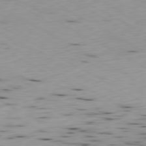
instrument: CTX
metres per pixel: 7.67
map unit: Ap
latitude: -80.4440
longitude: -70.8380
